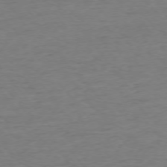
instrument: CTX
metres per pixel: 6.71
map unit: Ap
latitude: -75.6533
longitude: -88.9136
